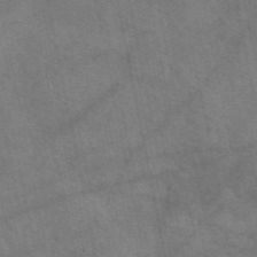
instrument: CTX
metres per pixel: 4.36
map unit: eAb
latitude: 51.0836
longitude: 114.9730
